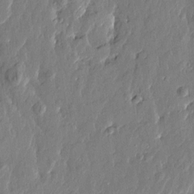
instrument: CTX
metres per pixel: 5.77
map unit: Htu
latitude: -2.3873
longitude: -179.8584
